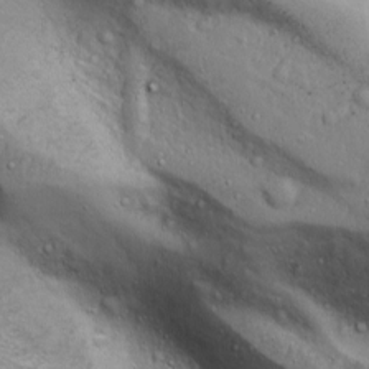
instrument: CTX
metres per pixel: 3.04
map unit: Ave
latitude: 11.4427
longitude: -104.0822
